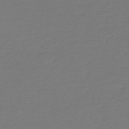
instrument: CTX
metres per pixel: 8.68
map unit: HNb
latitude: -46.8408
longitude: 53.8422
